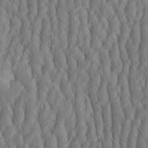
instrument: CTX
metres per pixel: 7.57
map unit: HNhu
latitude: -2.7274
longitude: 13.2754
